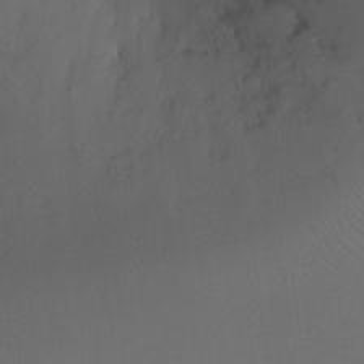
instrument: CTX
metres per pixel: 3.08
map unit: Nhu
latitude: -16.9920
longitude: -48.3278
